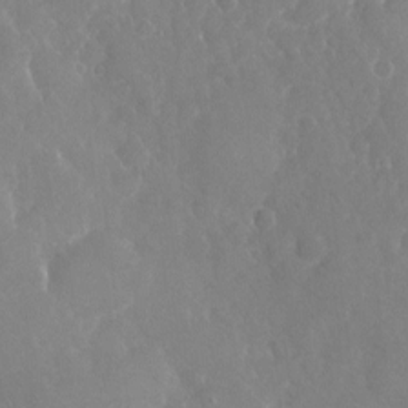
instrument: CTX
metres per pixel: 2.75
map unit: Nhu
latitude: -19.1053
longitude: -58.3278
